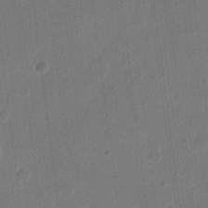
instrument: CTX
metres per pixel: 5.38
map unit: eHh
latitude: 11.6694
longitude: -66.9135
